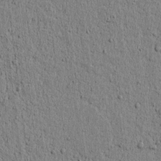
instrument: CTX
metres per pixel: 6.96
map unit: lAvf
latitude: 6.0255
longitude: 164.9920
